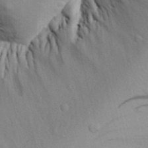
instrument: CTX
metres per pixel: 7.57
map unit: Aa
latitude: 30.9703
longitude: -135.4426
